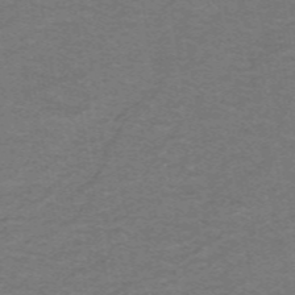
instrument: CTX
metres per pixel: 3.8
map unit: lHb
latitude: -42.8596
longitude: 54.5763
